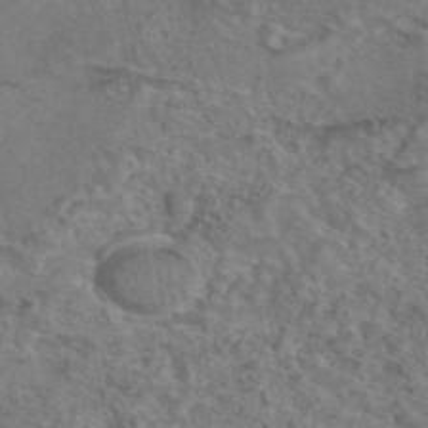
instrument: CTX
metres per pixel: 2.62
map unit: eAb
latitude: 43.3482
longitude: 103.8233
